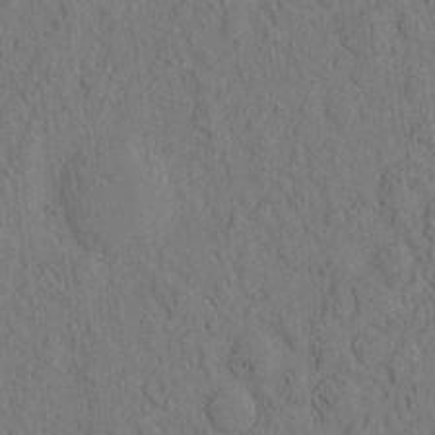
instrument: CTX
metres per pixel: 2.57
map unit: eHh
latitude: -2.4251
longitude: 18.5385
